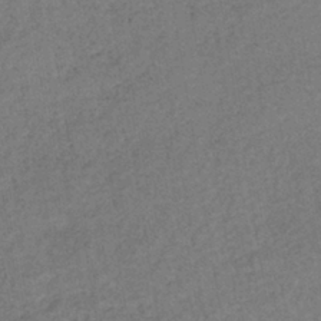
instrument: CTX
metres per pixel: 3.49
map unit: lHb
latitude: -39.8611
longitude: 72.5762
